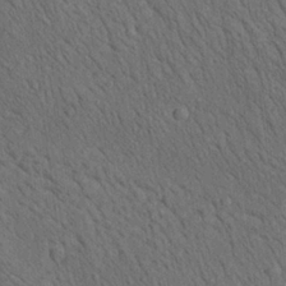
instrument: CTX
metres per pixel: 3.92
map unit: lAa
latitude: 22.4034
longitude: -138.6490
